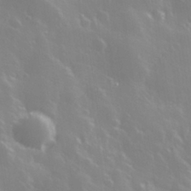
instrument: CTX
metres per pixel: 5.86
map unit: Hve
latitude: 28.4223
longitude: 146.6329
